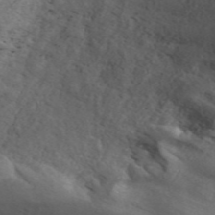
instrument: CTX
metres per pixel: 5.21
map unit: ANa
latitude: 45.5938
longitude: 28.6896
